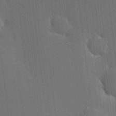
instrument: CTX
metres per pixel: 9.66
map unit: HNhu
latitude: 8.4223
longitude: 16.0283
